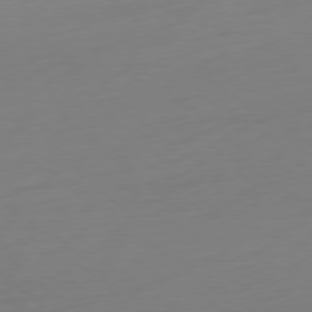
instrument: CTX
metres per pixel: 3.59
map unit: Ap
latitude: -78.5384
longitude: -67.1592
